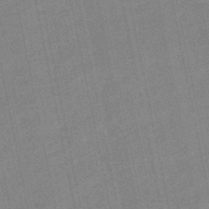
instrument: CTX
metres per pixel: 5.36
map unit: lHb
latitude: -48.6897
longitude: 80.4629
